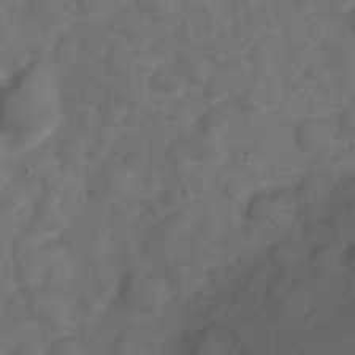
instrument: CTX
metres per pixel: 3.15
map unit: Nve
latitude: -20.5573
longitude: 107.5210
